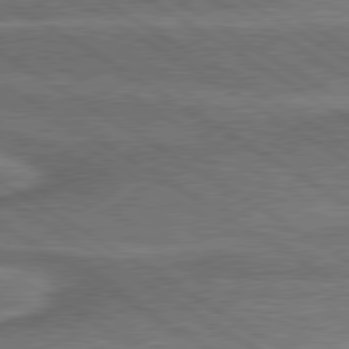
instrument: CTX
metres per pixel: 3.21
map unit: lApd
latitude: 79.9528
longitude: 172.5196
